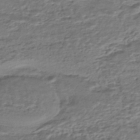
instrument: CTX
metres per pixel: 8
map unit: HNhu
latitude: -43.3131
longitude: 100.8408
